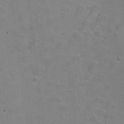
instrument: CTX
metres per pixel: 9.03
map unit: Ht
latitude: 0.4790
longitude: -45.3859
